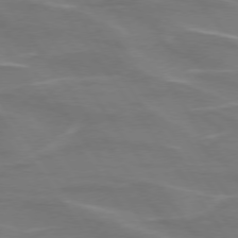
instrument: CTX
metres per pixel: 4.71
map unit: lApd
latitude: 74.5924
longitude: -61.7638
